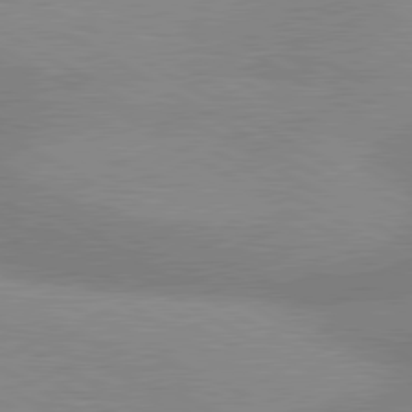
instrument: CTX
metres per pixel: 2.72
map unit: lApd
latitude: 80.6113
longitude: 126.1605
